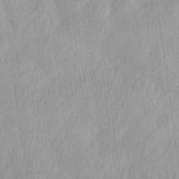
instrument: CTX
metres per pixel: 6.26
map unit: Ave
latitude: 12.4034
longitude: -106.7246
